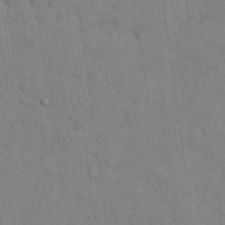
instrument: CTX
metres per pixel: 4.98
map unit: Nhu
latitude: 28.5168
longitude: -69.4238
